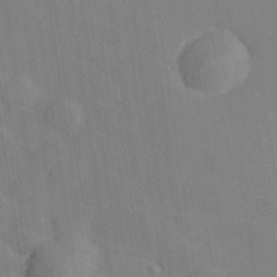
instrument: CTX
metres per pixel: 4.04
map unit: lHvf
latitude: 26.8191
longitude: 143.6910
